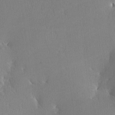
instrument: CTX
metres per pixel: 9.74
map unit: lHvf
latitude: -12.8030
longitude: -100.1578
